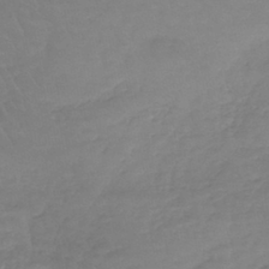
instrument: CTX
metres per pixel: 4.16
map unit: lHb
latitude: -41.0864
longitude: 68.6518
